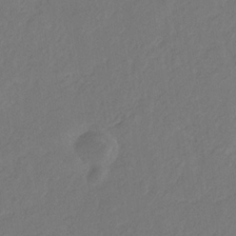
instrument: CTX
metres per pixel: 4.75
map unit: eHb
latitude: -30.6140
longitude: 67.9745
